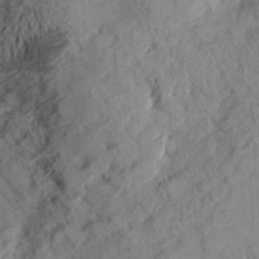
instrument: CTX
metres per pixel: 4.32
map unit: Aa
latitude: 23.8016
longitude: -150.4601
